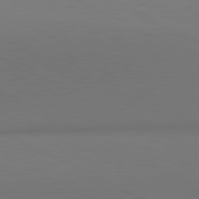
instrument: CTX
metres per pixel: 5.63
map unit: lApd
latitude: 81.1781
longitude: 145.2376
